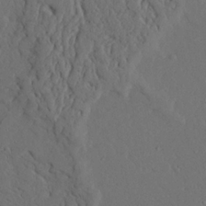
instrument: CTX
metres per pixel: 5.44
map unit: Ave
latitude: 23.6505
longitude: -132.0822
